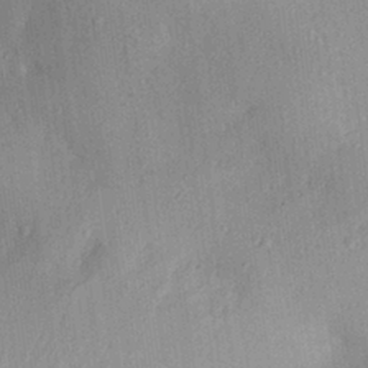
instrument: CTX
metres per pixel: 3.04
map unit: Aa
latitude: 29.8583
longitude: -144.0822
